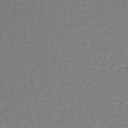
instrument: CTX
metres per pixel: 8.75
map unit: lHb
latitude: -41.9556
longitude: 59.0297
